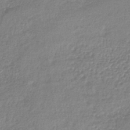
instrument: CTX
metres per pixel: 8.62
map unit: lHb
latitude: -40.6140
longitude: 69.4265
